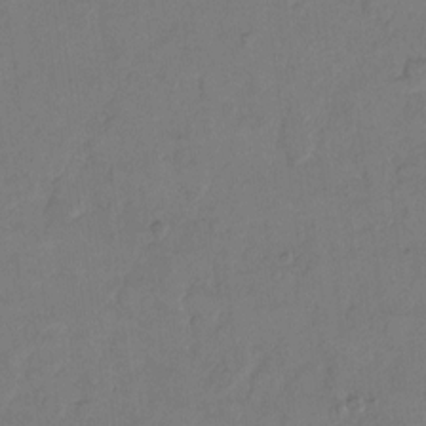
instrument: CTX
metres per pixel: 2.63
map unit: eHh
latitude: 12.1767
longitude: -65.6316
